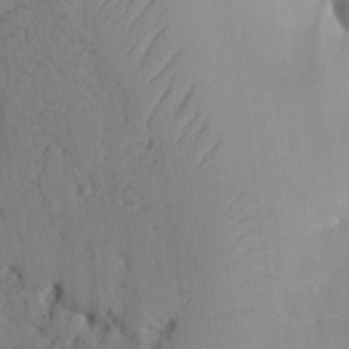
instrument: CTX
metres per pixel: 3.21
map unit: Aa
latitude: 26.3278
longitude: -130.8569
